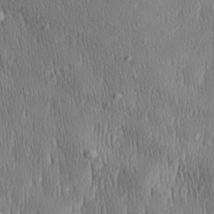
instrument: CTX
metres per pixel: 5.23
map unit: Aa
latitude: 28.5357
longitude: -138.1578
